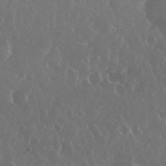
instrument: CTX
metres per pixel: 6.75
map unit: eHh
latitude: 34.9891
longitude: -59.0270
